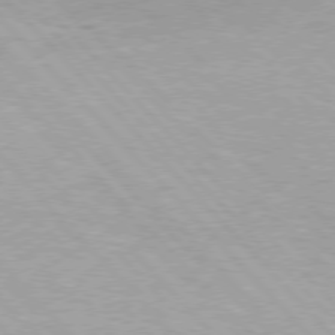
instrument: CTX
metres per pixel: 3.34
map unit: Hpe
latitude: 76.0822
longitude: -156.1577
